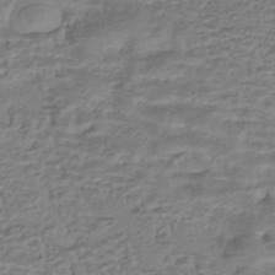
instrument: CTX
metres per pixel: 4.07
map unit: HNhu
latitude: -42.8785
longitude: 102.8786
